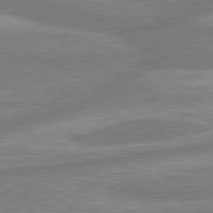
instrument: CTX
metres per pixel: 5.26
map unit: lApd
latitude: 80.1956
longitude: -167.8016
